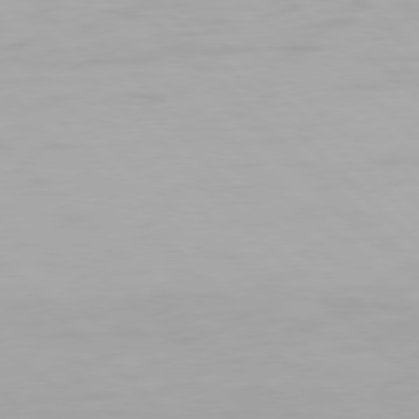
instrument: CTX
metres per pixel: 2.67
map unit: Hpe
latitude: 77.3859
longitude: -164.4601
